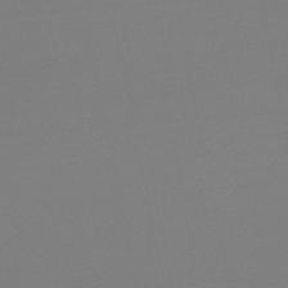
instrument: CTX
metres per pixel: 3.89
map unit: lHb
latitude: -48.9353
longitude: 66.8597
